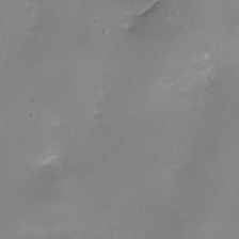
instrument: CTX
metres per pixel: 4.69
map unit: eHh
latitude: -5.6155
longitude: -78.2334
